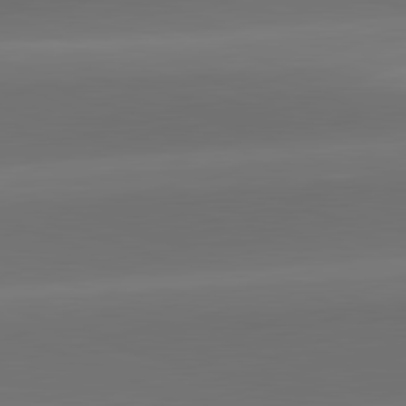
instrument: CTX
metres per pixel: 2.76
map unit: lApd
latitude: 81.8772
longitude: -161.7260
